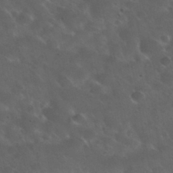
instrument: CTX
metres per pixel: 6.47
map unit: Nhu
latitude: 30.9136
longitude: -55.1781
